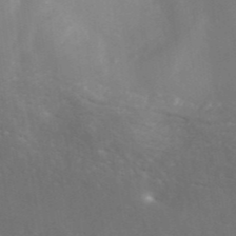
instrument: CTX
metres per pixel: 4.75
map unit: ANa
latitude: 42.4223
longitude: 29.8611
